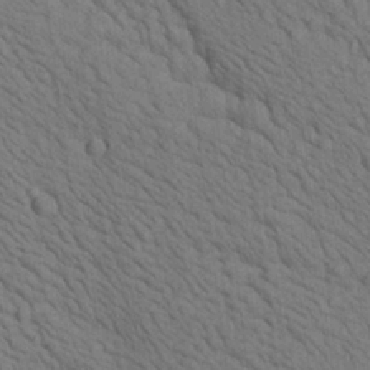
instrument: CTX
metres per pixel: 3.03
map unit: lAa
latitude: 22.4034
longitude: -138.7624
